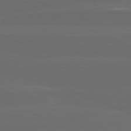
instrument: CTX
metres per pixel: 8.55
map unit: lApd
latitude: 80.3845
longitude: -118.4412
